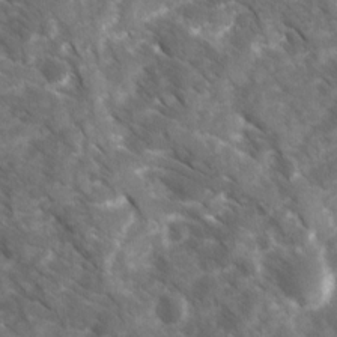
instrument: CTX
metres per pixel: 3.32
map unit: Ave
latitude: 17.0836
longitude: -131.2915
